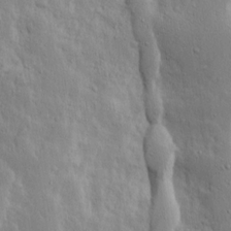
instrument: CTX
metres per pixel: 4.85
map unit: Ave
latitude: 13.9150
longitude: -133.4993
